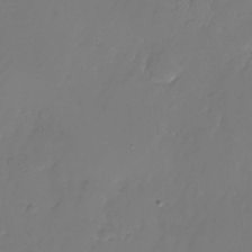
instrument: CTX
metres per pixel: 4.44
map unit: Nhu
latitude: -25.8800
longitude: -71.3104
